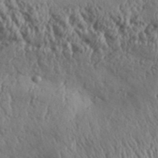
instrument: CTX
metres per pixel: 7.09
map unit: Aa
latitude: 31.5938
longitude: -135.0647
